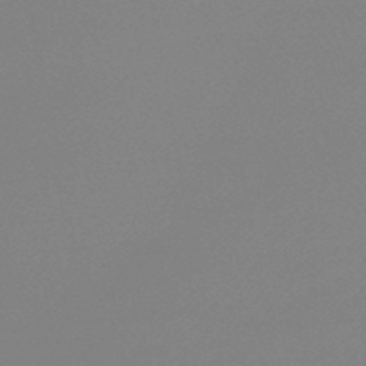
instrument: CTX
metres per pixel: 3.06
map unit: lHb
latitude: -46.2928
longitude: 69.1620
